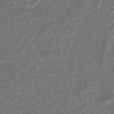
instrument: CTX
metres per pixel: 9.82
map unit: lHb
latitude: -43.6154
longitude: 71.1431
